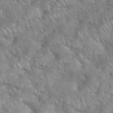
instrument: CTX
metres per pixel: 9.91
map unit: eHh
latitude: 39.3293
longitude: -58.1578
